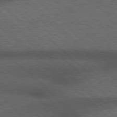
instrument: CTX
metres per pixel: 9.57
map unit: Hpe
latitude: 77.2348
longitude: -157.3859
